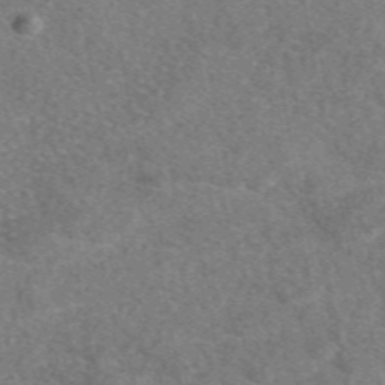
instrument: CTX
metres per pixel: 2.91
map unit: eAb
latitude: 48.8947
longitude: 109.5966
